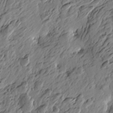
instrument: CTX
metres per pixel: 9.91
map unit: Htu
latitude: -3.9556
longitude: -178.9892
